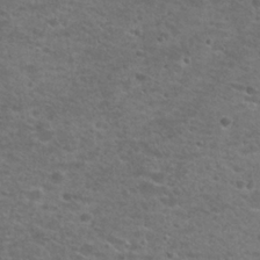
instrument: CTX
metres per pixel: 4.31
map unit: Hto
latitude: 25.3292
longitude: -49.6316
